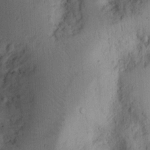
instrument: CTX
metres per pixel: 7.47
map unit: Ht
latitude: 11.1781
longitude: -74.2900
